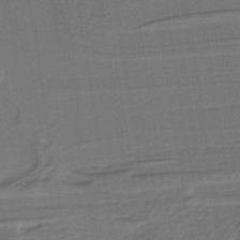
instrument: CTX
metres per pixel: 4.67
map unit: lHb
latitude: -39.8234
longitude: 55.1053
